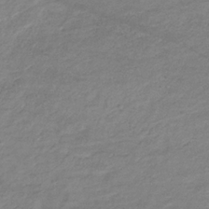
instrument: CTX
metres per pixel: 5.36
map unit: lHb
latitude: -34.0850
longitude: 71.6344
